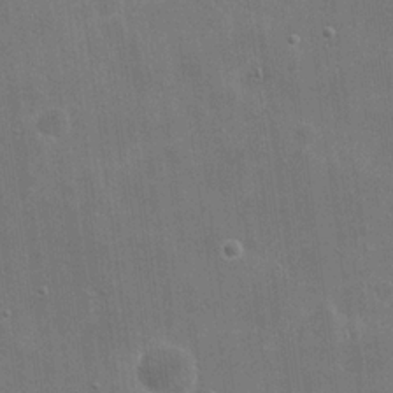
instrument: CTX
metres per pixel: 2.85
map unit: eHh
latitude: 20.4223
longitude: -66.4601
